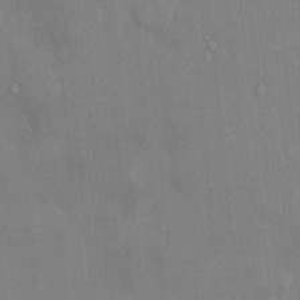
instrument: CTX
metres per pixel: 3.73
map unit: Ht
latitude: -4.2361
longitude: -14.4034
